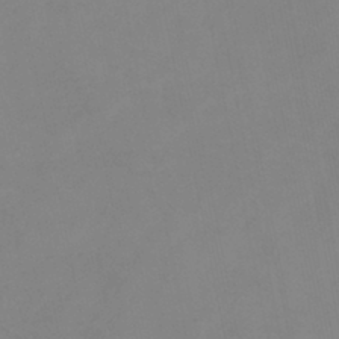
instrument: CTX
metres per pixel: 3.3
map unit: eHb
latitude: -37.6910
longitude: 74.7086
